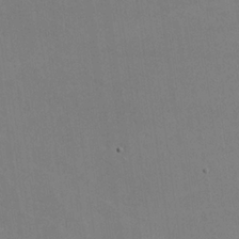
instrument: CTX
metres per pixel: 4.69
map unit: lHvf
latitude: -10.5763
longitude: -102.2144
